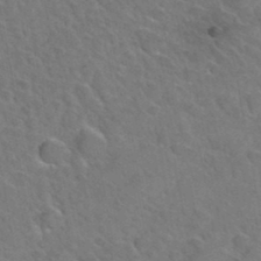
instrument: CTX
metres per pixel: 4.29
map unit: Hto
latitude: 35.2159
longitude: -49.1403
